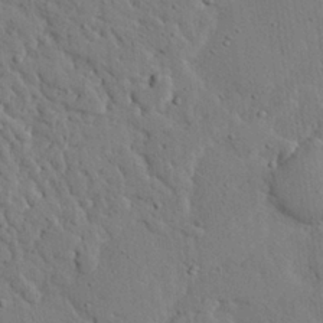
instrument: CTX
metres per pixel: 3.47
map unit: eHh
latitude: 24.9324
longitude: -80.5546
